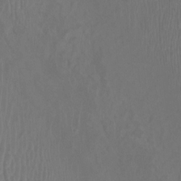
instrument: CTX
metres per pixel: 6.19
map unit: Htu
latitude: 3.4993
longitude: -20.1389
